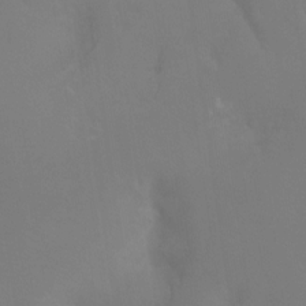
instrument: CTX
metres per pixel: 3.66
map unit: Ht
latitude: -11.8045
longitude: -46.3279
